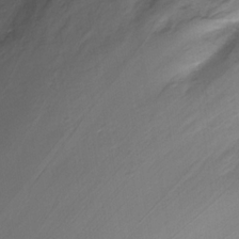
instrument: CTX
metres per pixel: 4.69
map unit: Nhe
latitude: -31.9178
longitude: -116.4979
